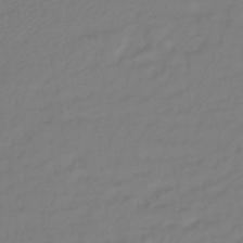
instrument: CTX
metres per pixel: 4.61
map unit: lHb
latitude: -42.6896
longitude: 77.5966
